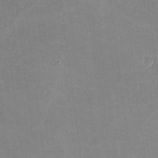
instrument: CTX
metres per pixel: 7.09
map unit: lHvf
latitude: -10.5007
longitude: -101.4427
